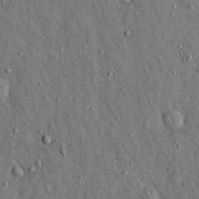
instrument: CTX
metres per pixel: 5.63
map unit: Hto
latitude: 14.8002
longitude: -58.2712
